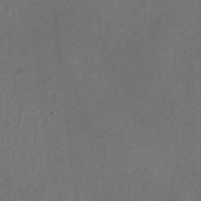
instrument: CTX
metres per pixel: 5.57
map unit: HNhu
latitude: -0.9731
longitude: -0.0633
